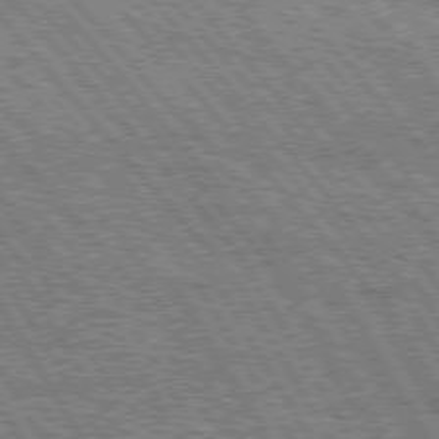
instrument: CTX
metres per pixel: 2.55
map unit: Hpe
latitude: 75.4049
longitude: -154.2145
